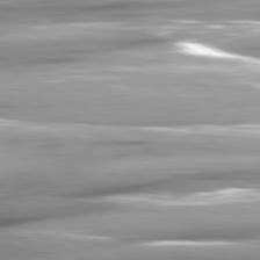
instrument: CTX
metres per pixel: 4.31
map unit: lApd
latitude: 80.8380
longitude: -143.8961
